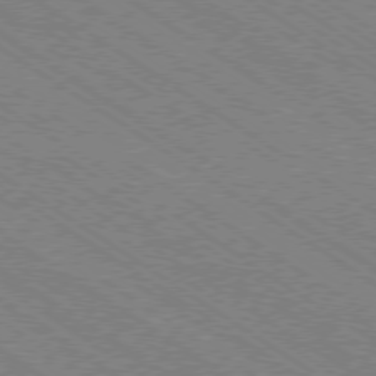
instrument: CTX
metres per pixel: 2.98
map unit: Ap
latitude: -79.2187
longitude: -79.6883
